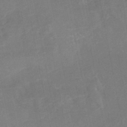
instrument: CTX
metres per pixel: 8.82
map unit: Nhe
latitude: -47.1620
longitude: -170.8758
